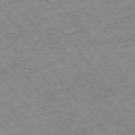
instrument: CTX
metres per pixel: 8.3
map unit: Hpe
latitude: -75.4455
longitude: -18.4601
